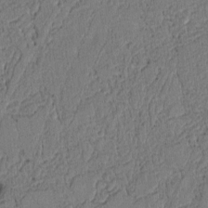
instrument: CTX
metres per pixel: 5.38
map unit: Htu
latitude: 3.8961
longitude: 151.0109
